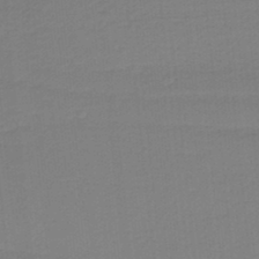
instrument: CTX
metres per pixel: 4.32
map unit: HNb
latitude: -36.9352
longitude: 55.9745
